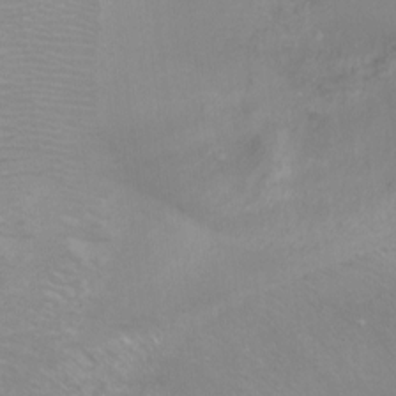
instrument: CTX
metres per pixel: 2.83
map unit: Ht
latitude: -7.0864
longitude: -34.4979
